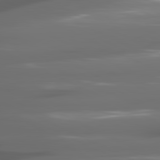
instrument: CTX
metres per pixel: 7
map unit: lApd
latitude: 80.8758
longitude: -141.6316
